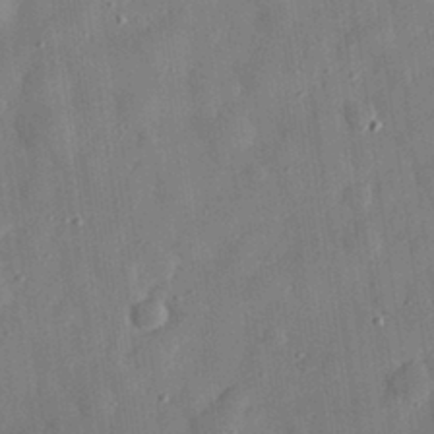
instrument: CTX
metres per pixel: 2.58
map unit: eHh
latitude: 30.3279
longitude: -74.7435
